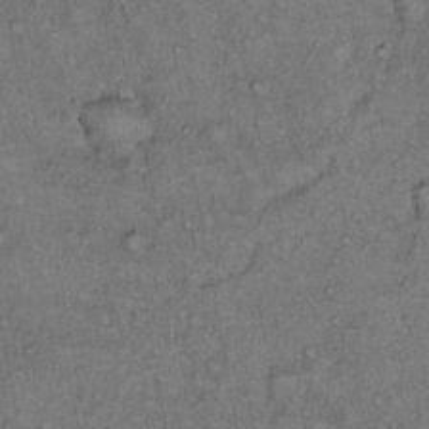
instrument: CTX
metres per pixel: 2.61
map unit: Hto
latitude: 12.4790
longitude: -58.4034
